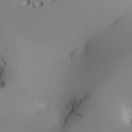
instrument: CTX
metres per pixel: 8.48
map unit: Aa
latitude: 26.3845
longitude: -136.9325
